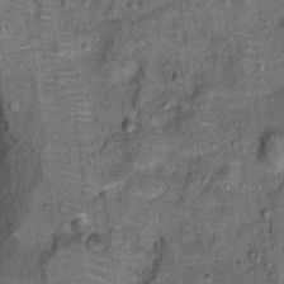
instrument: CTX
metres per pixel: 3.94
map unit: Ht
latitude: 11.4804
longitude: -39.1592
